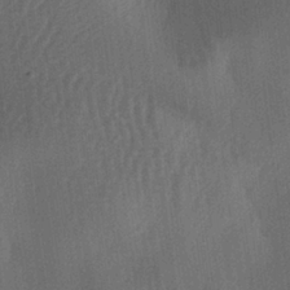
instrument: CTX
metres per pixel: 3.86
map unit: lAa
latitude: -7.4454
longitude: -128.9514
